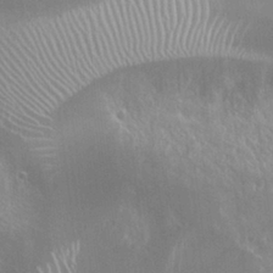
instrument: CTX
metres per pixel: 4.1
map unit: Nhu
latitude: 25.5182
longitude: -59.7072
